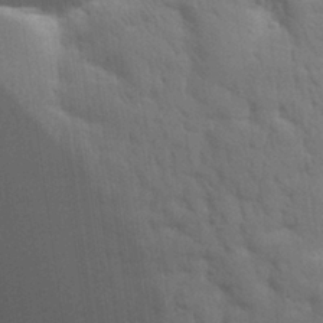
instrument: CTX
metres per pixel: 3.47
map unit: eHh
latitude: 28.9325
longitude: -76.5545
